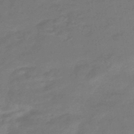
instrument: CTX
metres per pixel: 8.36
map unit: HNhu
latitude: -46.3117
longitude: 90.3496
